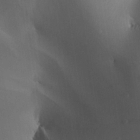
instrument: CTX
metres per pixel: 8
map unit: Aa
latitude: 26.4412
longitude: -130.9514
